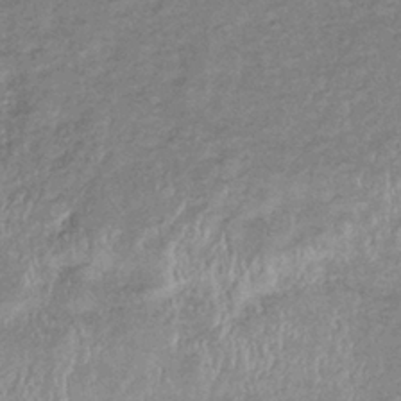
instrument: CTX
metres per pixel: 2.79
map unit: eHb
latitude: -38.1039
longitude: 77.9367
